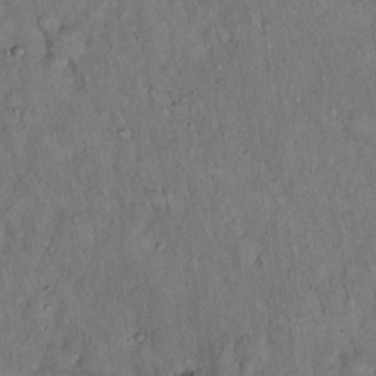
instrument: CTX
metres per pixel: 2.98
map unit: Hto
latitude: 15.3671
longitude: -59.2348
